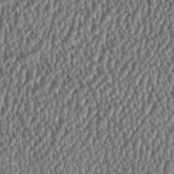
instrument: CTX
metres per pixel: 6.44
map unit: HNhu
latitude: 1.1592
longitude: 0.5007
